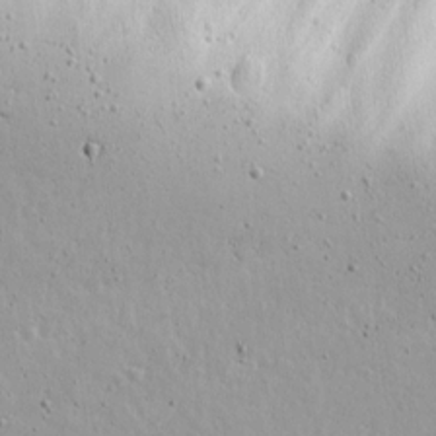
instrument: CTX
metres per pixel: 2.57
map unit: lAvf
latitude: 15.7072
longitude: -127.9717
